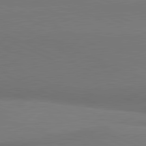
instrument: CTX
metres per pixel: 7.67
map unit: lApd
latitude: 81.4804
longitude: 163.6155
